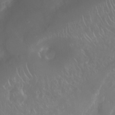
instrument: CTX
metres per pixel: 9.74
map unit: Nhu
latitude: 25.0836
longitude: -62.4979
